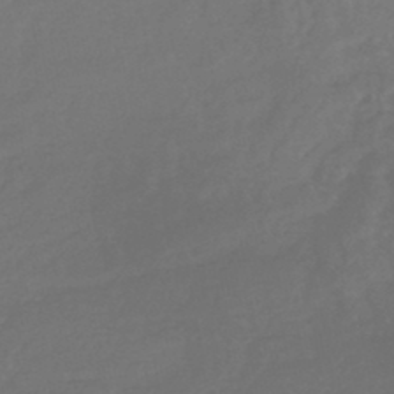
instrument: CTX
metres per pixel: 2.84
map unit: lHb
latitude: -45.3888
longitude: 78.5573
